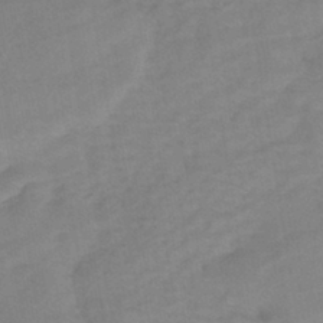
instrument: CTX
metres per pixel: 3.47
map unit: HNhu
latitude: -42.4062
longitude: 101.7099
